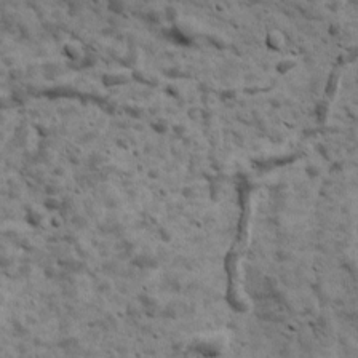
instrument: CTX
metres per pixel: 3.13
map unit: Ave
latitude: 17.0647
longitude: -134.1766
